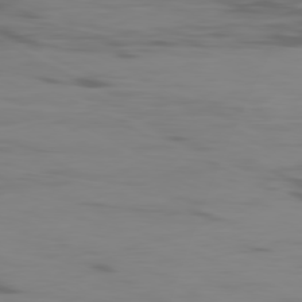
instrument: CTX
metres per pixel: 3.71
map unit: Ap
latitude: -80.7086
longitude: -62.1767
